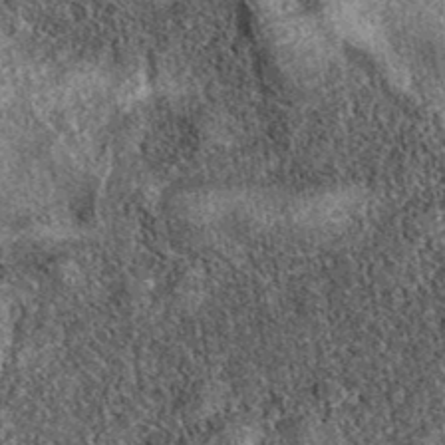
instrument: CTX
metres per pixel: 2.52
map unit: eAb
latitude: 38.6301
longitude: 108.9920
